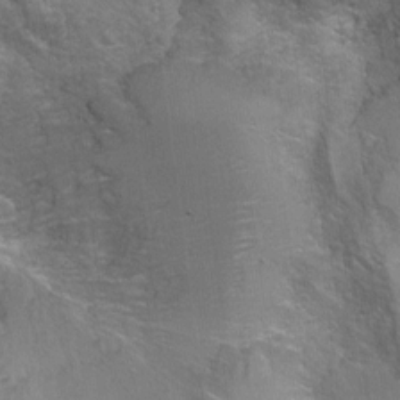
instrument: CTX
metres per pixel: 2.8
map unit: Ht
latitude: -6.1794
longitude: -36.3090
